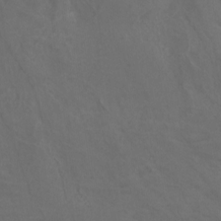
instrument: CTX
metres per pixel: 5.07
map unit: Nhu
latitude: -5.2187
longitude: -74.7624
